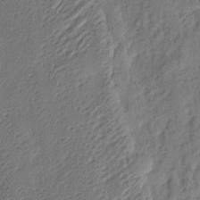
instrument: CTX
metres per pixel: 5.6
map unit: eHh
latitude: 4.3467
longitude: -77.3481
